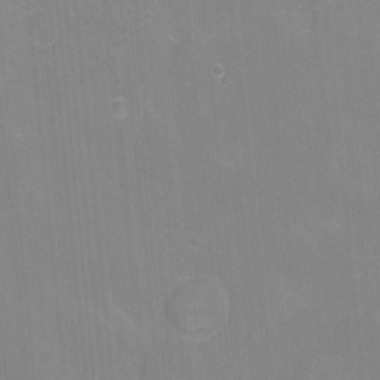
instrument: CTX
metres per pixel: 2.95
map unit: Ht
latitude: -11.4832
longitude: -46.5357
